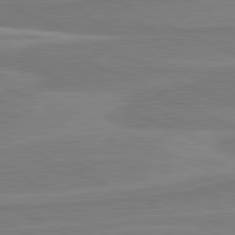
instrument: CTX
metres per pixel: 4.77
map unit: lApd
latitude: 81.3293
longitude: 170.0283
